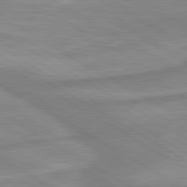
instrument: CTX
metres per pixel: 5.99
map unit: lApd
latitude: 80.1956
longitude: -173.0080
